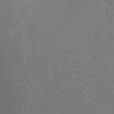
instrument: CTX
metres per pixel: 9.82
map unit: Ht
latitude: -2.6707
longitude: -60.9702
